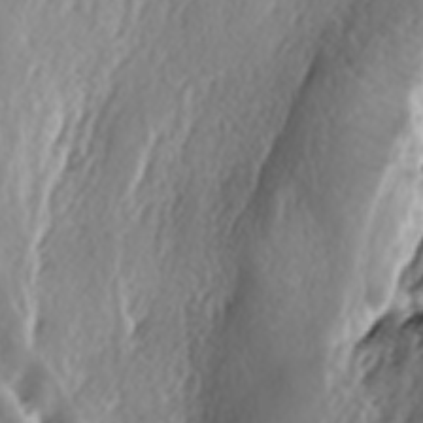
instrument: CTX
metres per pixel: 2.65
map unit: lAa
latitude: -6.5574
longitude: -124.4412
